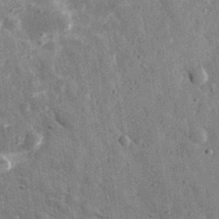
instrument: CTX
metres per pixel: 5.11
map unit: eHh
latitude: 32.0444
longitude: -78.8002
